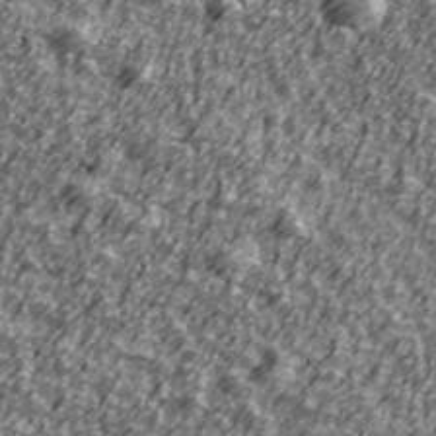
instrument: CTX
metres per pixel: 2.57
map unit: Ave
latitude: 41.8961
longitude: -113.7261
